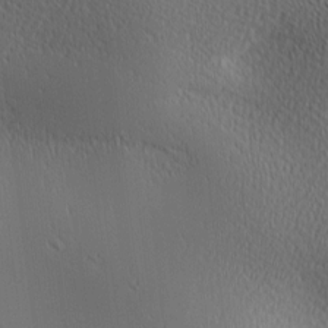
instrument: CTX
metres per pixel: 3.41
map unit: lAa
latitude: 1.2915
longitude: -115.8016
